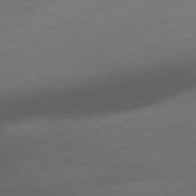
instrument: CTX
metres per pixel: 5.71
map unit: Ap
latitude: -78.1605
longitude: -56.9702
